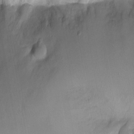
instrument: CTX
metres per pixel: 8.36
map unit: Ht
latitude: -1.7289
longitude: -16.8758
